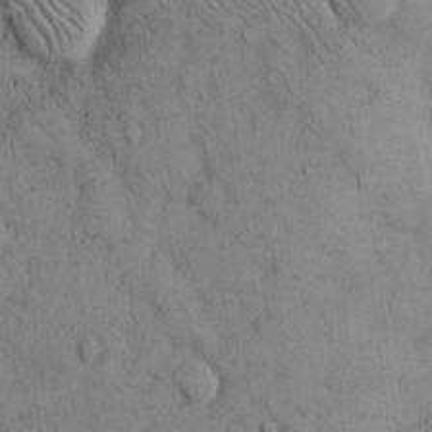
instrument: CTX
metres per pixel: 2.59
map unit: Hto
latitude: 12.3090
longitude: -59.9717
